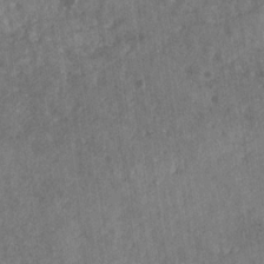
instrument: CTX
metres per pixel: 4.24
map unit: eHb
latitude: -29.8045
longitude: 69.1998
